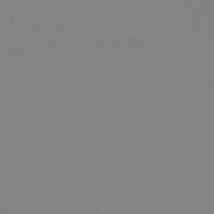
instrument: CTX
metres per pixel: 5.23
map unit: lHb
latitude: -48.9920
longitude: 68.1038
